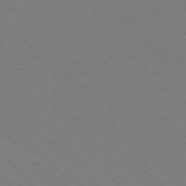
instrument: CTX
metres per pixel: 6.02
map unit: Ap
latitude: -75.2754
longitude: -69.5749
